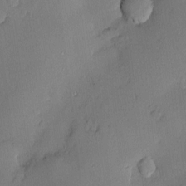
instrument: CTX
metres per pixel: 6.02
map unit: Nve
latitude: -7.9178
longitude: 175.1431
